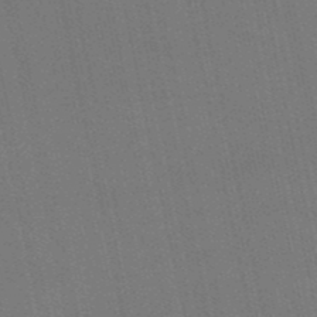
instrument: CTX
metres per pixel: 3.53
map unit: eHb
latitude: -50.6329
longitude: 69.6343
